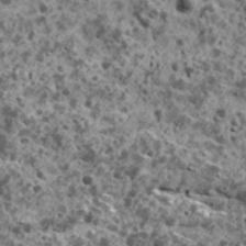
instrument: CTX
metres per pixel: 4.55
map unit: Ave
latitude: 18.1955
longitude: -134.7246
